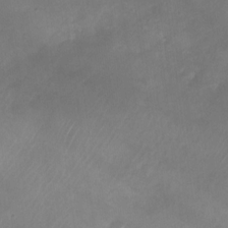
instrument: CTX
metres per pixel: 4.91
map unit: Nhu
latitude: -26.9541
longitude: -70.7624
